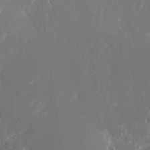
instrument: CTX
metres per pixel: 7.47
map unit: Nhu
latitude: -25.3321
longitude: -72.6491
